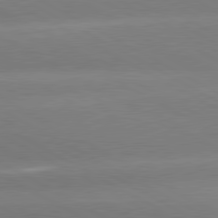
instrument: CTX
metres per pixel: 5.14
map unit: lApd
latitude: 80.4412
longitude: -150.7813
